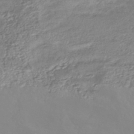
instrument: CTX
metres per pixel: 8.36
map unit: eHb
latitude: -44.0472
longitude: 81.5021
